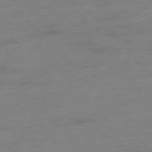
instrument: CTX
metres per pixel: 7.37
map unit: Hpe
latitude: -77.1809
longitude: -14.0444
